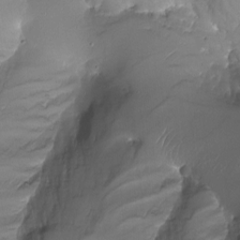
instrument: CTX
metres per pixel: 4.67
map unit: Nhu
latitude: -9.7855
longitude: -76.0255
